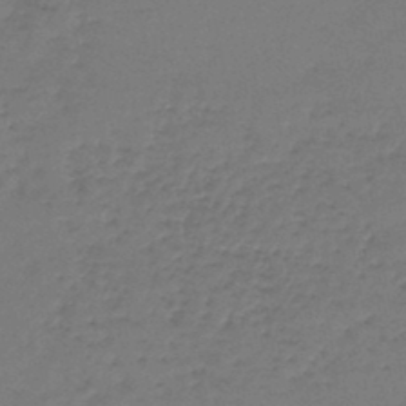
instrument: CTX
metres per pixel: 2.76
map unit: lHb
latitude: -45.8989
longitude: 63.2942
